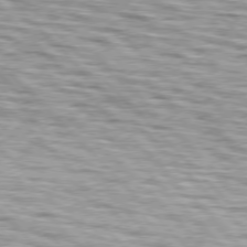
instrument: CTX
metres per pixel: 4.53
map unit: lApd
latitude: 76.7057
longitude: -58.2334
